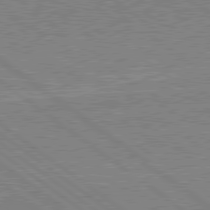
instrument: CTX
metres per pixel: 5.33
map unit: lApd
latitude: 79.4805
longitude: 167.2565
